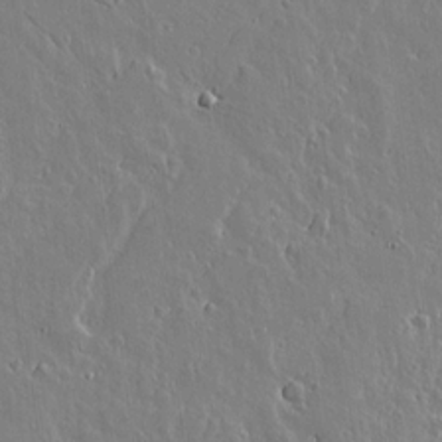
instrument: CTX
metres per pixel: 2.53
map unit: lAvf
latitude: 14.8569
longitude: -125.8016
